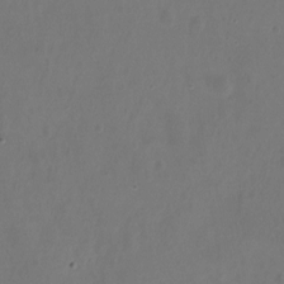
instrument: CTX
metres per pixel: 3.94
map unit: Hto
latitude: -12.4062
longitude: -39.8583
